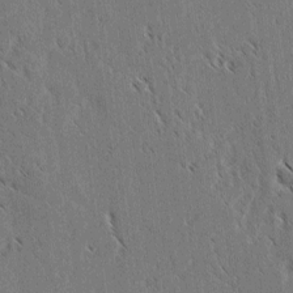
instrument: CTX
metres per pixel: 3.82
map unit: lAvf
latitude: 3.6316
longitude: -106.3656
